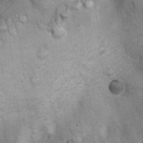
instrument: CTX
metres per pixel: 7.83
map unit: Nhu
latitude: 7.3293
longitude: -23.6127
